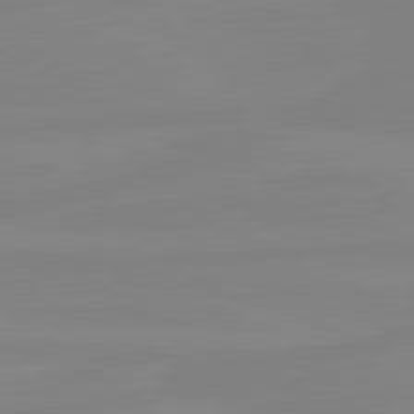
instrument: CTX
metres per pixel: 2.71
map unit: lApd
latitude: 81.0836
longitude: -177.1970
